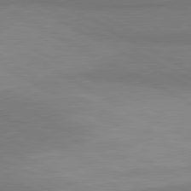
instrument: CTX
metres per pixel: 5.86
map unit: lApd
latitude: 81.1781
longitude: 158.4440
